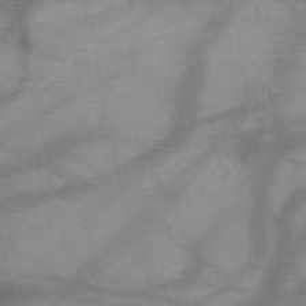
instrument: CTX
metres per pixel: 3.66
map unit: HNb
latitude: -48.0094
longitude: -41.0836
